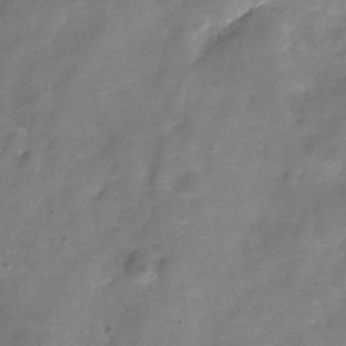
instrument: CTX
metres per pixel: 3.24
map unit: Hve
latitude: -30.7274
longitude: 92.5385
